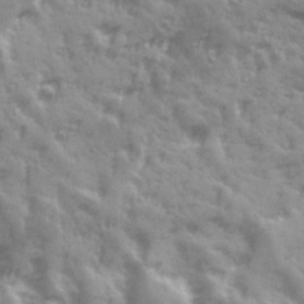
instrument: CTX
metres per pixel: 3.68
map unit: Ave
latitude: 19.2726
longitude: -132.0444
